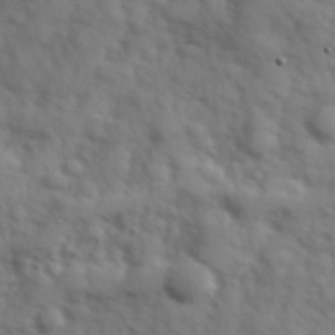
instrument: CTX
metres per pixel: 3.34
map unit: Hve
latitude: 32.2900
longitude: 150.9164
